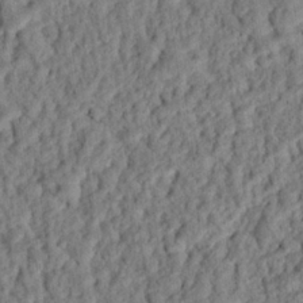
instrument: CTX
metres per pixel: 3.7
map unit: eHh
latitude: 25.7071
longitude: -79.1026
